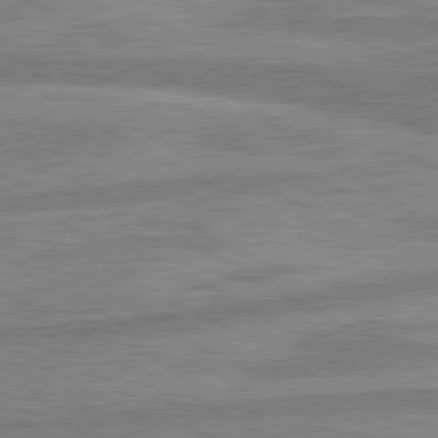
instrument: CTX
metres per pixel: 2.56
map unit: lApd
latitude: 80.3089
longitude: -171.2915
